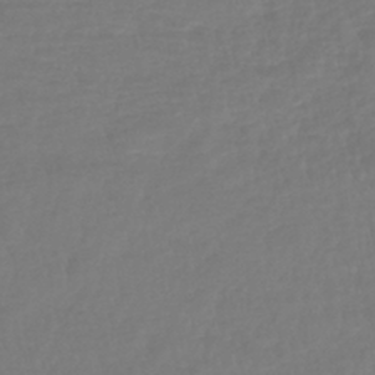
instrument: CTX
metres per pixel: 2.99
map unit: lHb
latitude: -42.4062
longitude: 77.2754
